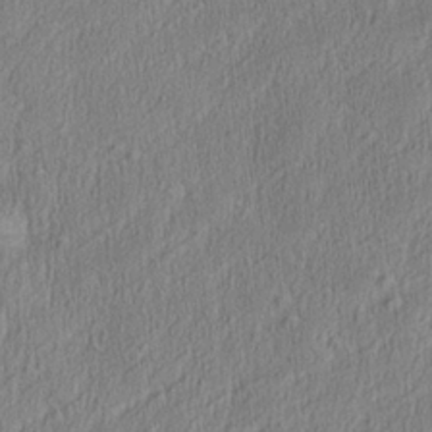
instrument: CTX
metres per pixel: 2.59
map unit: Aa
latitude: 28.1578
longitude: -137.9150
